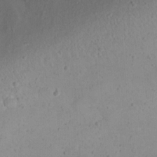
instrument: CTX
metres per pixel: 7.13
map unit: eHh
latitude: 23.2537
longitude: -66.8002
